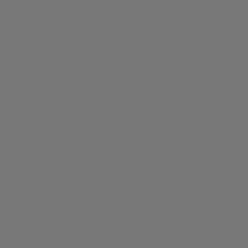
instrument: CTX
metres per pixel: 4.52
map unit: Hpe
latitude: 78.3845
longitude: -174.7246
